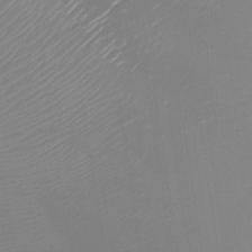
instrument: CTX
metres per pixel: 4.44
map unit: Nhu
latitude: -8.0472
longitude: -83.1970
